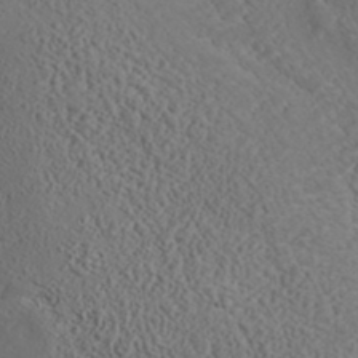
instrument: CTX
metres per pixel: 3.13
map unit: ANa
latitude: 35.7260
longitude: 14.7086
